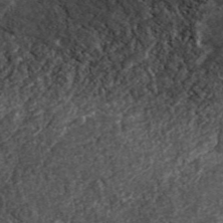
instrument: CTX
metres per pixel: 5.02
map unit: ANa
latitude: 45.4238
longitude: 38.7463
